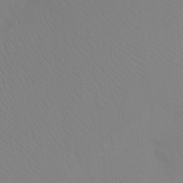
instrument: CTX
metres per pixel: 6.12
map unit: Ht
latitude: -8.2928
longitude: -32.7813
